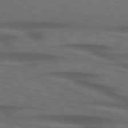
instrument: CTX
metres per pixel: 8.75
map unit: lApd
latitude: 74.3467
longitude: -74.9892
